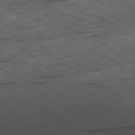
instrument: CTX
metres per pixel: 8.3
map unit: Ap
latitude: -80.6519
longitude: -74.2523
